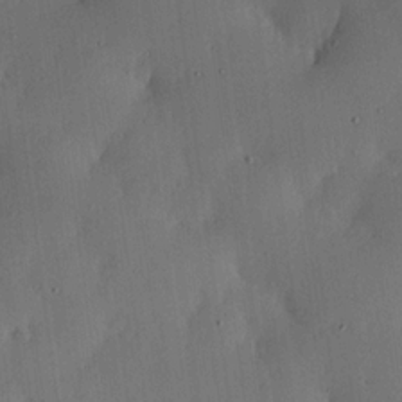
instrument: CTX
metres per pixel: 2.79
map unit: lHvf
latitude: 19.5371
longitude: -115.6693
